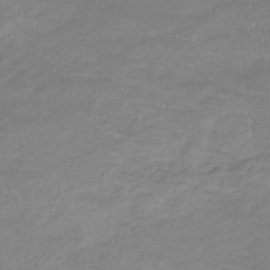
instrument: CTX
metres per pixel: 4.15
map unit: eHb
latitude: -32.5196
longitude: 68.2928
